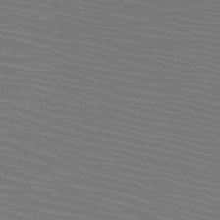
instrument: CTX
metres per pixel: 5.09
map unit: HNb
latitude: -49.0676
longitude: -44.6301
